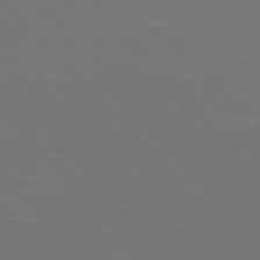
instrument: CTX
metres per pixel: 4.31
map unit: Hpe
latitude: 76.8947
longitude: -163.3671
